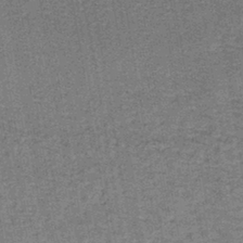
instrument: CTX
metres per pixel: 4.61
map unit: lHb
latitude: -40.1795
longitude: 58.5951
